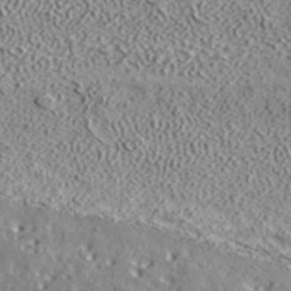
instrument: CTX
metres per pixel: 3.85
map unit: ANa
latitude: 39.3482
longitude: 18.1984
